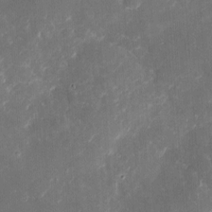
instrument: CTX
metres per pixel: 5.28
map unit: eHh
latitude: 4.8569
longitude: -70.2522
